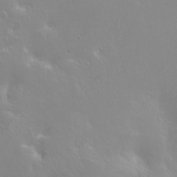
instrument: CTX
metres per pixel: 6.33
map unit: Ht
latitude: -2.5006
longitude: -60.8191
